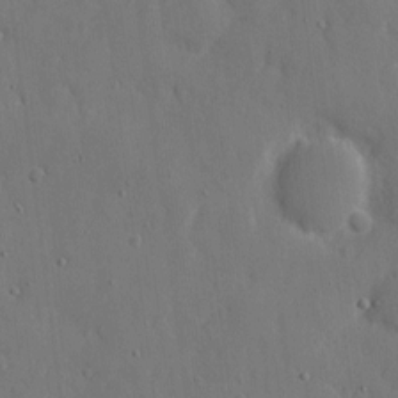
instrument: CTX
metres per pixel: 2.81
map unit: eHh
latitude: 7.6127
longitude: -68.5924
